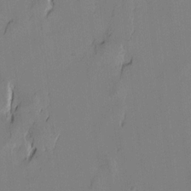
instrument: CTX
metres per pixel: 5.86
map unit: lAvf
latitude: 7.2537
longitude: 166.1039
